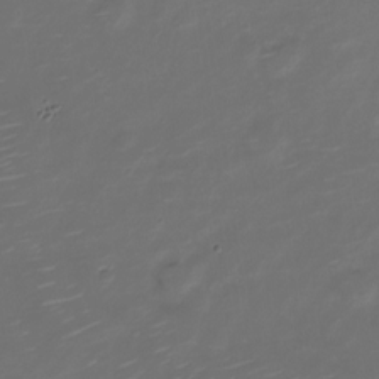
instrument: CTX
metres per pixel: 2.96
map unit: Nve
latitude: -20.7841
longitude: 105.4076
